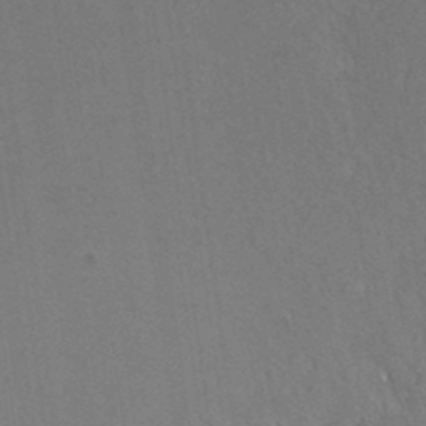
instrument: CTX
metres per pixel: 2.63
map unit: ANa
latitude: 37.4238
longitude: 16.2551
